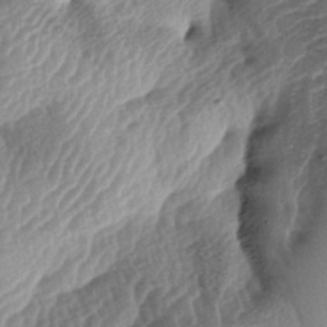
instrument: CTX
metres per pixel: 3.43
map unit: lAa
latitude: -4.2172
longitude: -126.8569
